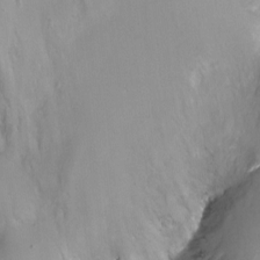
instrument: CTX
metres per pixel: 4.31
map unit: Nhu
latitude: -7.0864
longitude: -44.9325
